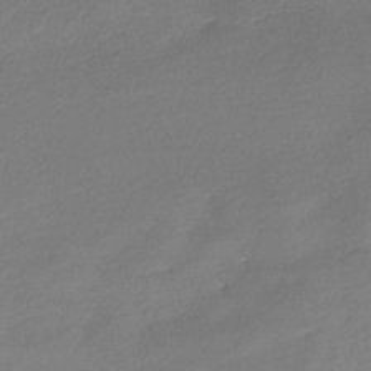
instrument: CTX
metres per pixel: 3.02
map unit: lHb
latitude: -39.3888
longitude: 74.8030
